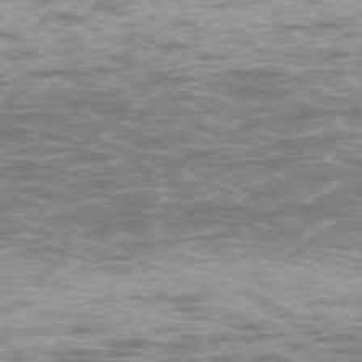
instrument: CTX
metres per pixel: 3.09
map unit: Ap
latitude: -74.3496
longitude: -74.8002
